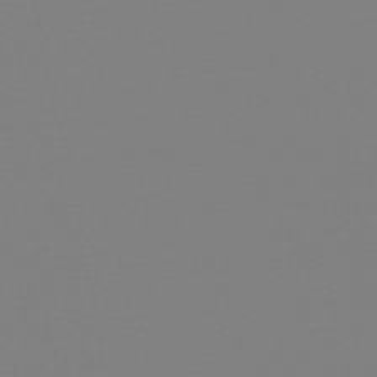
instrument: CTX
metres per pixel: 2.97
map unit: HNb
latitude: -45.4832
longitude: 56.2928
